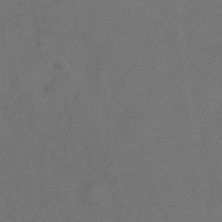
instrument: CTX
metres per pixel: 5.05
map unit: Nve
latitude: -19.2754
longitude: 108.3684
